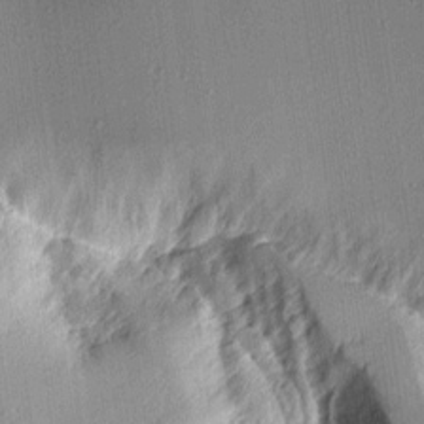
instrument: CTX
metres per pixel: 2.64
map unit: Aa
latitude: 11.2159
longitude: -128.1389
